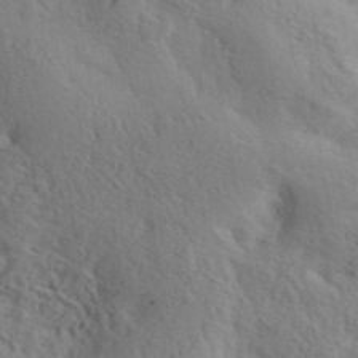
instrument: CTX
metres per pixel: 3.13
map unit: ANa
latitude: 41.6883
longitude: 49.3321
